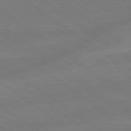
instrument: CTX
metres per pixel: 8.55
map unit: lApd
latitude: 79.1026
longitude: -142.5168
